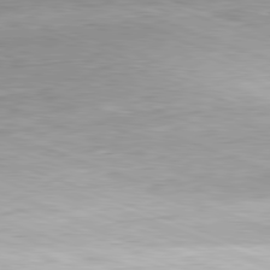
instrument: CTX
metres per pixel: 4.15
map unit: Hpe
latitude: -82.1795
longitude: 13.3699
